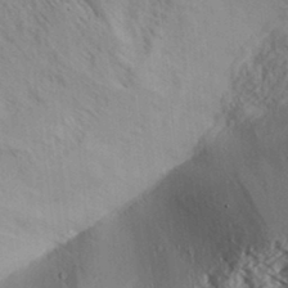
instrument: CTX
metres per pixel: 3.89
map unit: Aa
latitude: 31.6127
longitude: -137.4049
